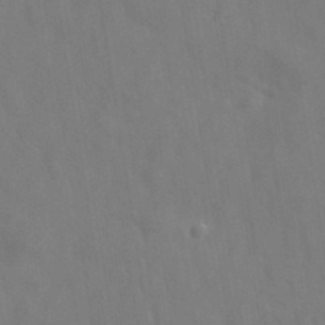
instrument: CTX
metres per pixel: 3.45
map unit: eAb
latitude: 34.5923
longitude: 111.4454
